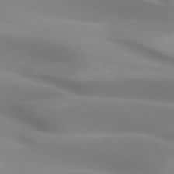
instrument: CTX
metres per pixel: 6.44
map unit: lApd
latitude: 72.7813
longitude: -52.3845
